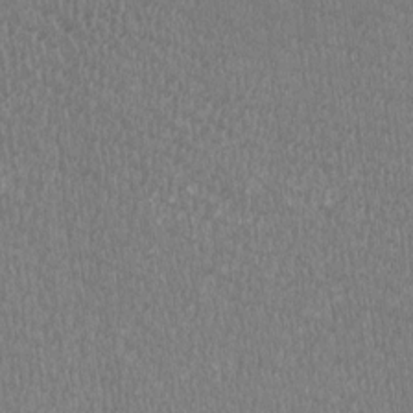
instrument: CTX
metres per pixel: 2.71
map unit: HNhu
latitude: -3.1998
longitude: -3.6883
